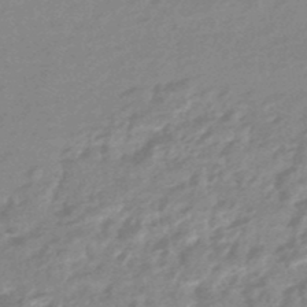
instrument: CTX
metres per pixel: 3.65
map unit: eHb
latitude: -45.4265
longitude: 89.4265
